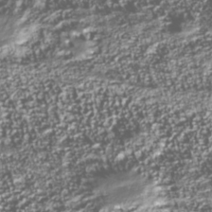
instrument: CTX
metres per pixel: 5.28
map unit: Nhu
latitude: -39.4455
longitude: -83.2725
